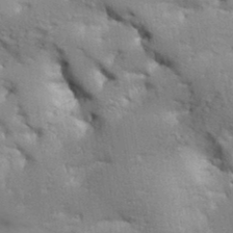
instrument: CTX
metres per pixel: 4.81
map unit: Aa
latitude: 33.5560
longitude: -143.8017
